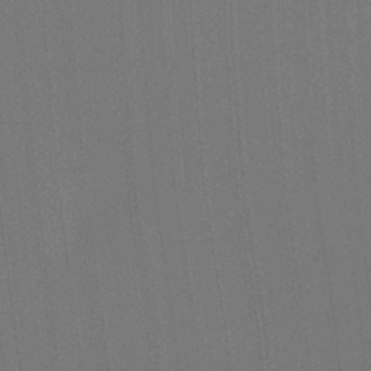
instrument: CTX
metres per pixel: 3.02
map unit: Ht
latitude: -2.5195
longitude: -27.3671
